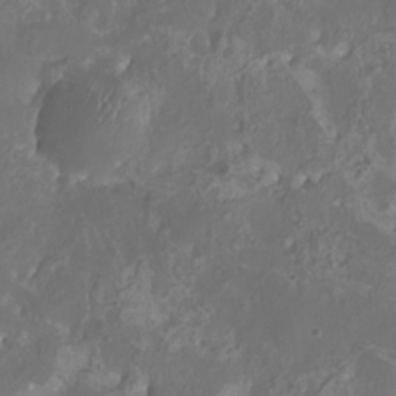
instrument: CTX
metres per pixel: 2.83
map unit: eHh
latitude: -6.5384
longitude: -77.4804
